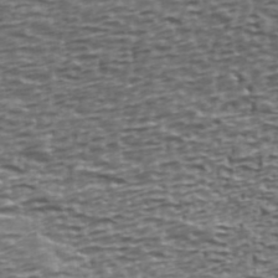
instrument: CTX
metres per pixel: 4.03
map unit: Ave
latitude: 39.7072
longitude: -113.0269
